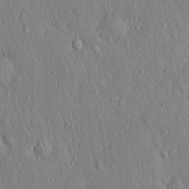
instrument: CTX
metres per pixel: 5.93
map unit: Hto
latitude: 16.7057
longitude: -58.3278
